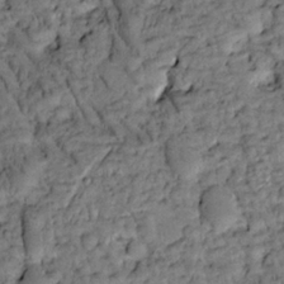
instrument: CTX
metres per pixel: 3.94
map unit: Htu
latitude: -3.2753
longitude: 173.5588
